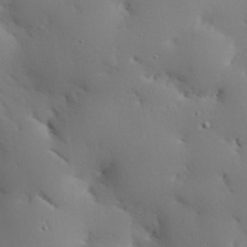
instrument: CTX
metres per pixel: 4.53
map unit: eHh
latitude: 28.7813
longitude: -82.2522
